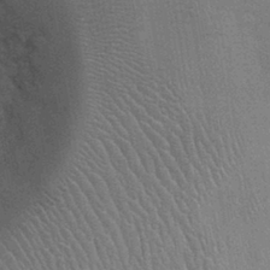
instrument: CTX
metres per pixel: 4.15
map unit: Ht
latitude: -1.8612
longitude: -15.5560
